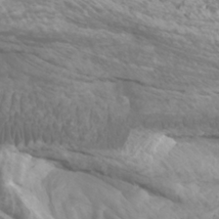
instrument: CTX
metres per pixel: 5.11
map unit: Htu
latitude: -5.8233
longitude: -75.5182
